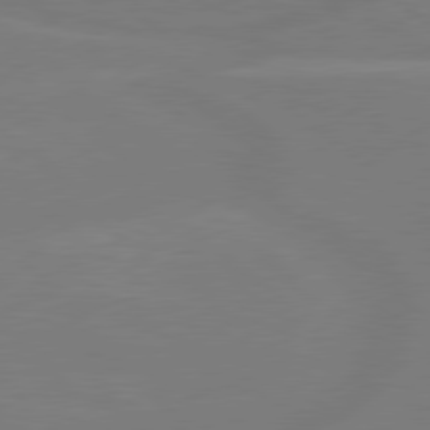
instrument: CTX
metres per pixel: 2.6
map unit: Hpe
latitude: 79.0837
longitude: -148.1011
